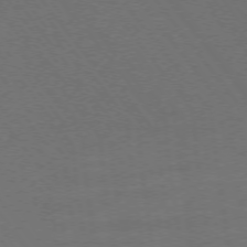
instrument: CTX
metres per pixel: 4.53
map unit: Ap
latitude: -74.9542
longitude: -74.7813
